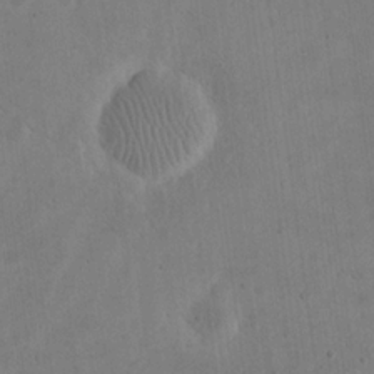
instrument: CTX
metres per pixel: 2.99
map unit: eHh
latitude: 21.0459
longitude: -69.6316
